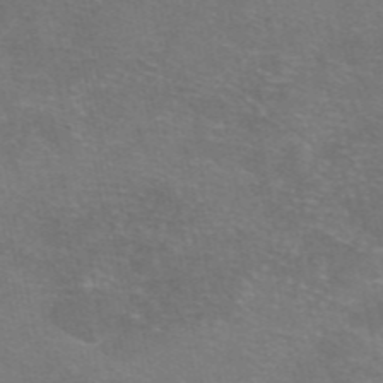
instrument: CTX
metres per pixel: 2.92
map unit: eAb
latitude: 47.9717
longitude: 106.0661
